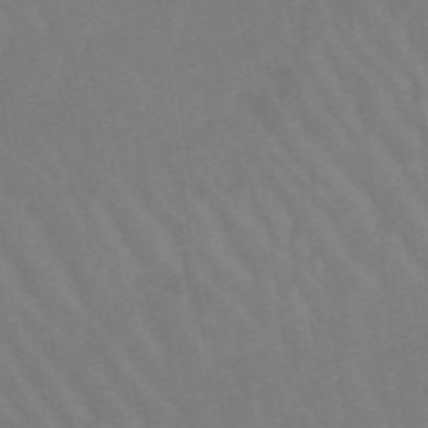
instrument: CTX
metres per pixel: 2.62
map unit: lHb
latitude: -48.9164
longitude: 83.4643
